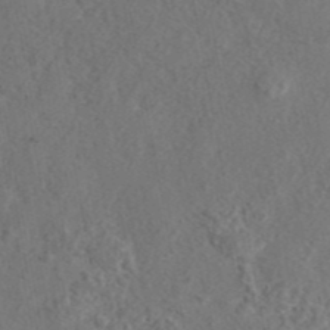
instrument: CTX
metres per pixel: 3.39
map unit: eAb
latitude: 42.9514
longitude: 105.1242
